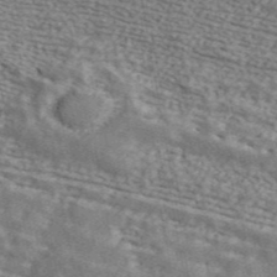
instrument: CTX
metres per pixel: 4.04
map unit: ANa
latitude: 44.6868
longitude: 45.5399
